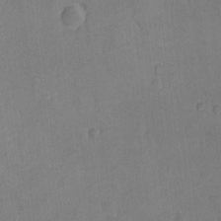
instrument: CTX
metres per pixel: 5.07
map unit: eHh
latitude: -8.7463
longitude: -66.3089
